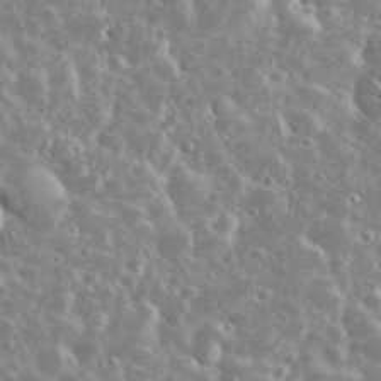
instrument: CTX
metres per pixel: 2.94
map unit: eHh
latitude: 35.1025
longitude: -61.4237
